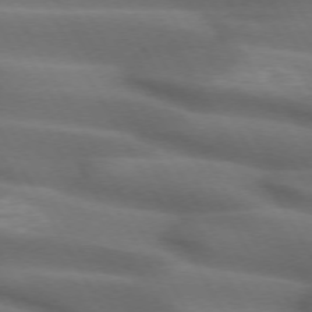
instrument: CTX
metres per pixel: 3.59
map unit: lApd
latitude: 72.4979
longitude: -51.3103
